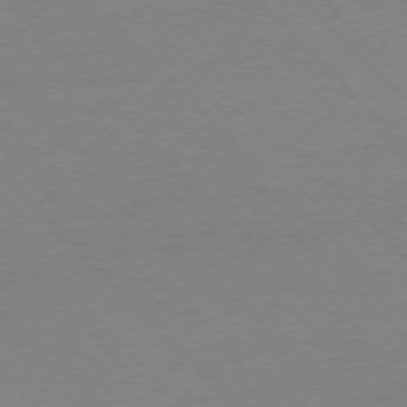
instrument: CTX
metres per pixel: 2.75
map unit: Ap
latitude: -76.6141
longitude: -85.4615
